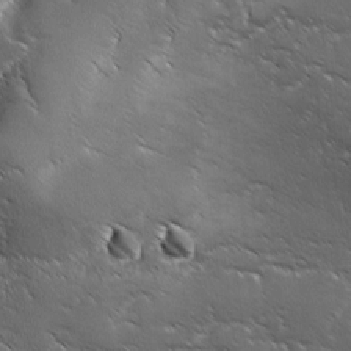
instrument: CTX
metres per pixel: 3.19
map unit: Ave
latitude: 1.0647
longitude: -113.9528
